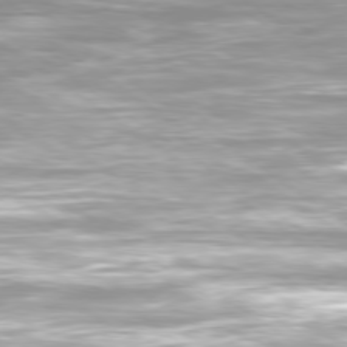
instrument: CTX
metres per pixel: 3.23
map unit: Ap
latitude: -79.6344
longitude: -66.6112
